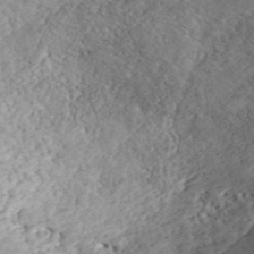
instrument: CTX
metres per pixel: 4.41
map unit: ANa
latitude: 42.1011
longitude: 51.9556
